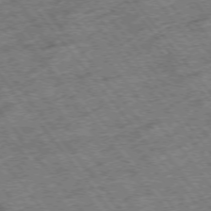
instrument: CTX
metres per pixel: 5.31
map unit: Hpe
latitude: -75.3888
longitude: -21.7450
